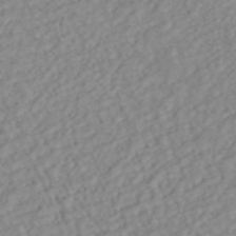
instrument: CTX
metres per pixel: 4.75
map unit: ANa
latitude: 44.7624
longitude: 22.7086
